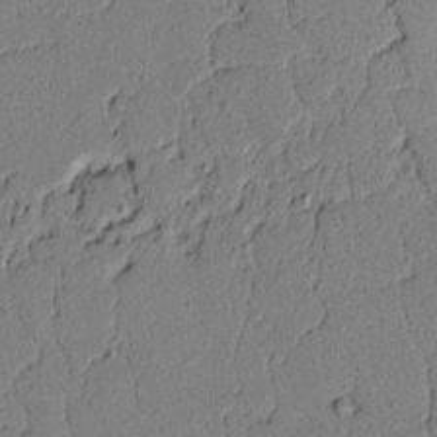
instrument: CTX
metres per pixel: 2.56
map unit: lAvf
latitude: 5.4048
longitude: 166.9920
